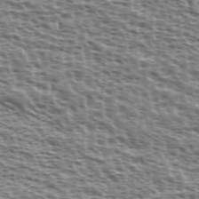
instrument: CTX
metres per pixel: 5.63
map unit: Ave
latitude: 37.8017
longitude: -112.4790
